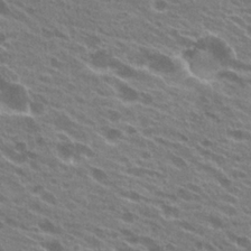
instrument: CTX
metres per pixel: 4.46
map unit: Hto
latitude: 23.9906
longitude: -38.3278
